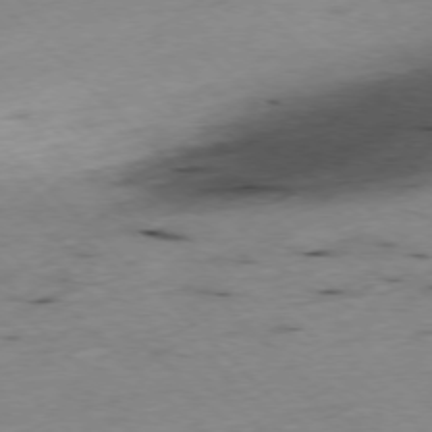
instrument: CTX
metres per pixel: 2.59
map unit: Ap
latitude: -77.1998
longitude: -60.9136
